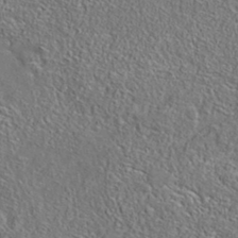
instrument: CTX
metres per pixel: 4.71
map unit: eAb
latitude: 35.6316
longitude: 111.6721
